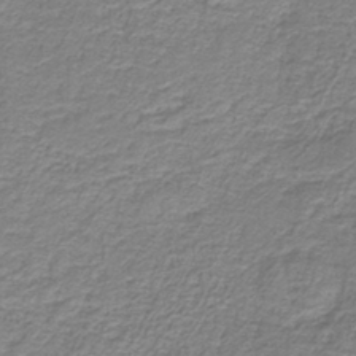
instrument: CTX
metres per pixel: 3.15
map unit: HNb
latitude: -38.7274
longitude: 51.1053
